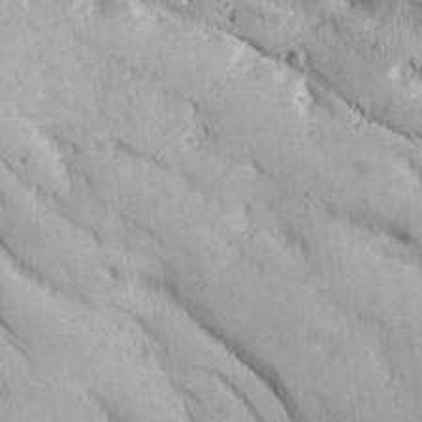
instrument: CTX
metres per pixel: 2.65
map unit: Ave
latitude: 22.9514
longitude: -134.5357
